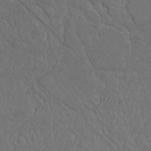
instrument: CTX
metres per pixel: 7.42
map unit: Nhu
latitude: 22.5168
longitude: -66.3467
